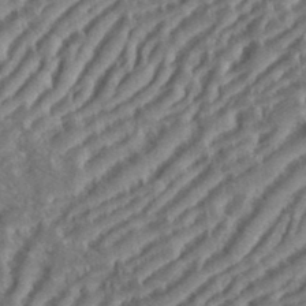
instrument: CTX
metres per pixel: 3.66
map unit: eHh
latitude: 36.2334
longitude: -133.9339
